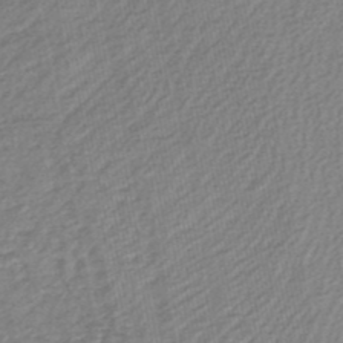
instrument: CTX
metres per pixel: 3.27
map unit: HNb
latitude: -48.8975
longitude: 58.8407
